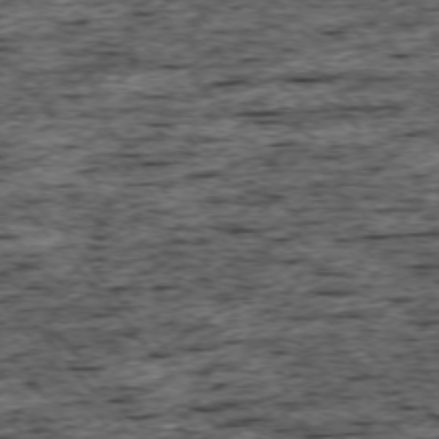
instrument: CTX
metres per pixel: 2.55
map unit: Ap
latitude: -75.3699
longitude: -92.0822
